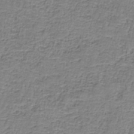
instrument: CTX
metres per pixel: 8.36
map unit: eAb
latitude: -37.2376
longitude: 52.7463
